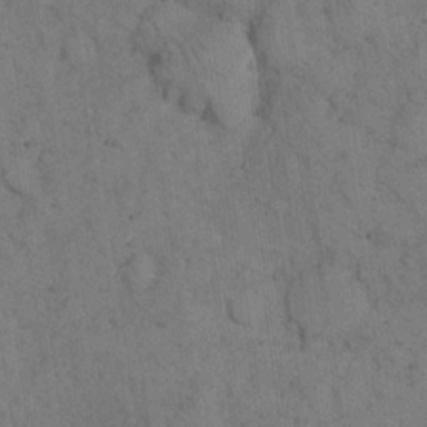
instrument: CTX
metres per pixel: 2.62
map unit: eHh
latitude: 15.9717
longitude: -63.1970
